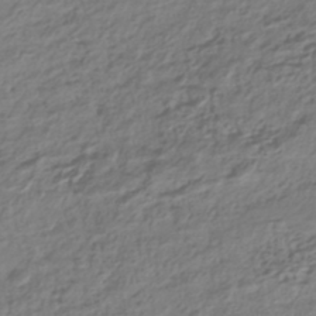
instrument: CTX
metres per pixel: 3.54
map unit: HNhu
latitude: -42.5573
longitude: 107.1242
